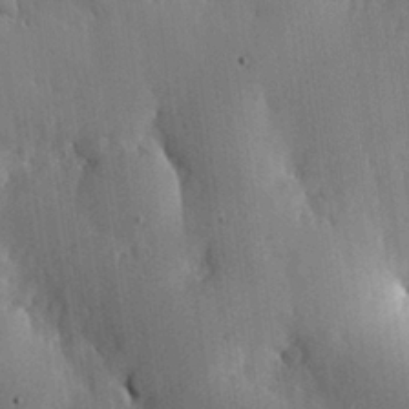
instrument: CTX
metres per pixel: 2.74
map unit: lHvf
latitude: 18.1955
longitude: -114.3278
